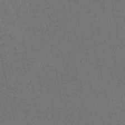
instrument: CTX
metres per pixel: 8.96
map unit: lHb
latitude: -46.8975
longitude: 61.6155
